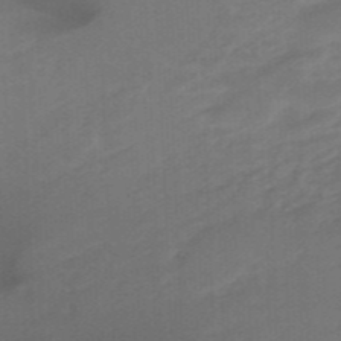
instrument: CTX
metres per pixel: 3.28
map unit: HNhu
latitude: -47.4832
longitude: 89.4265
